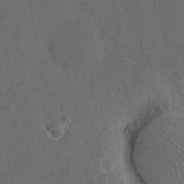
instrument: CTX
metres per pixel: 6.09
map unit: eHh
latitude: 19.1214
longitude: -65.4237
